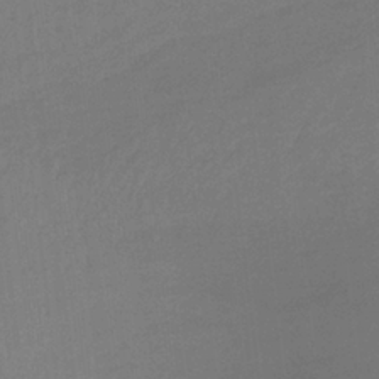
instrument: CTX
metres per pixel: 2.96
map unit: lHb
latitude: -34.6707
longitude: 68.2361
